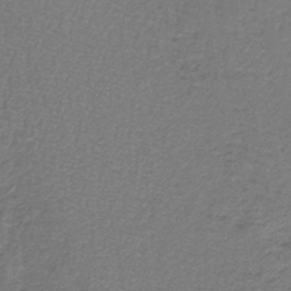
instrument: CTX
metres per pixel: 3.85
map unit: lHb
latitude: -42.6707
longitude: 62.3495
